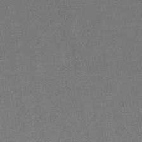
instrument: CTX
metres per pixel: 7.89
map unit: HNb
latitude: -37.1620
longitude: 52.0283
